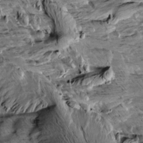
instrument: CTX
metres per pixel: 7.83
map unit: Aa
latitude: 10.3090
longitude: -141.6693
